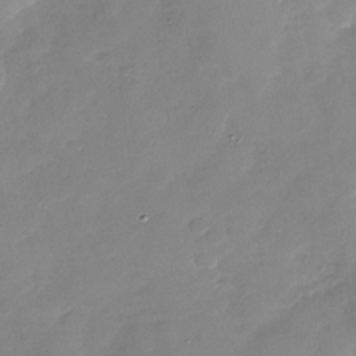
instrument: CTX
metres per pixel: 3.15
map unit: Nhu
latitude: -28.0094
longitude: -65.0836
